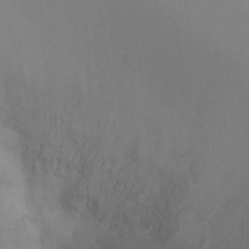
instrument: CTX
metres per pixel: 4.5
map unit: Ht
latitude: -8.4251
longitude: -31.6883
